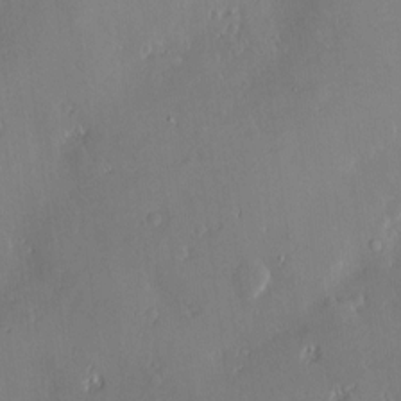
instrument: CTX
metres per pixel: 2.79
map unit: Nve
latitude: -8.7274
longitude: 172.8786
